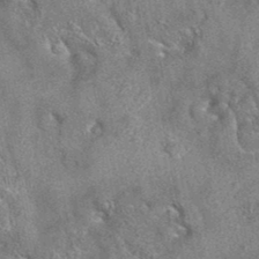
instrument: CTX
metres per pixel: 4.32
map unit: eAb
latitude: 35.5938
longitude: 112.7841
